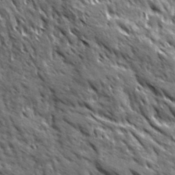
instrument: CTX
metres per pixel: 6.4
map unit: Ave
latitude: 19.7827
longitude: -135.1592
